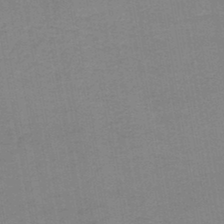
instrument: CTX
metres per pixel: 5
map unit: HNb
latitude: -44.9920
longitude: 52.1416
